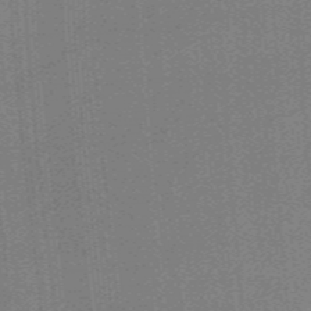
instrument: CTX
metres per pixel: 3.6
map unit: lHb
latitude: -47.9178
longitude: 60.9542
